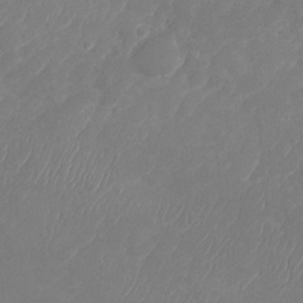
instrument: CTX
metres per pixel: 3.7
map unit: Nhu
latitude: -28.6141
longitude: -64.6301
